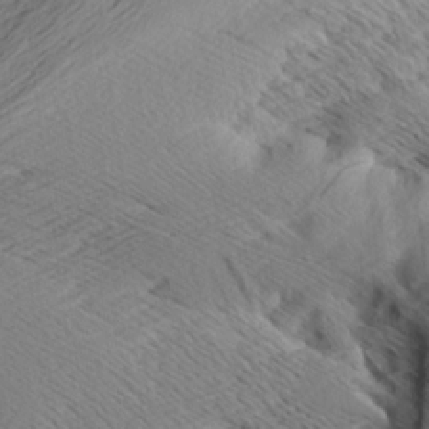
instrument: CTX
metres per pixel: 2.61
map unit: Aa
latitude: 7.7261
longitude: -140.7246
